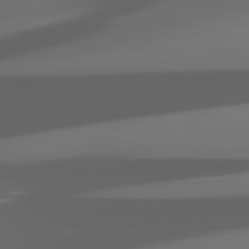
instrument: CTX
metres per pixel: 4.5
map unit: lApd
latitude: 82.1199
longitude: -148.9325
